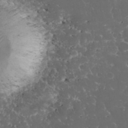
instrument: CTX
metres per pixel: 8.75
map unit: eHh
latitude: 32.9514
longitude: -63.3671
